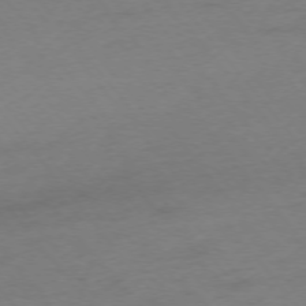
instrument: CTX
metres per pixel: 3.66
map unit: Ap
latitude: -75.4833
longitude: -72.5168
